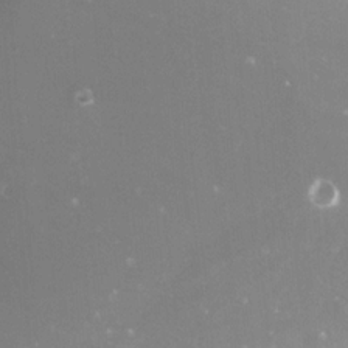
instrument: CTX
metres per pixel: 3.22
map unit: Nve
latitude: -18.2928
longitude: -59.4049
